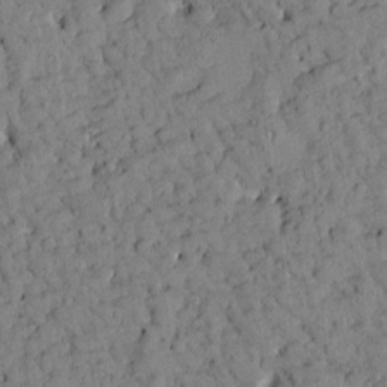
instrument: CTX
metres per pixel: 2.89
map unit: Htu
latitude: -3.7666
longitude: 173.7855
